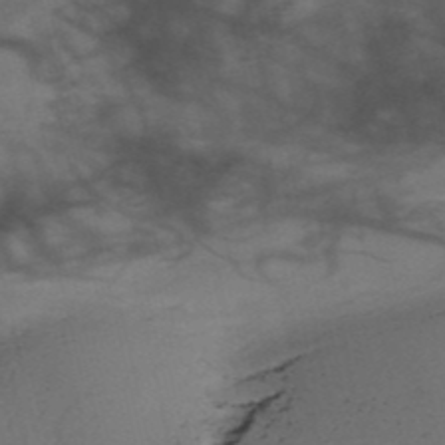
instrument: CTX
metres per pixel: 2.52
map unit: HNb
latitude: -52.0661
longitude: -45.9528
